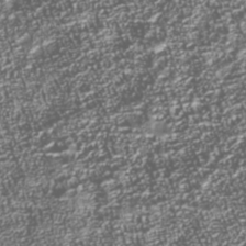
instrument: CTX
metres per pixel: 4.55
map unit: Nhu
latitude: -39.7100
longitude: -83.1970
